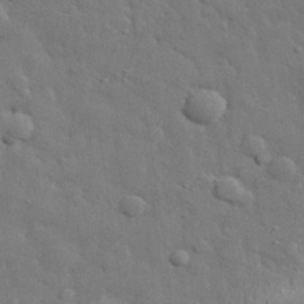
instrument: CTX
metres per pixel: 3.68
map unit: eHh
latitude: 29.6505
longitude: -75.6505
